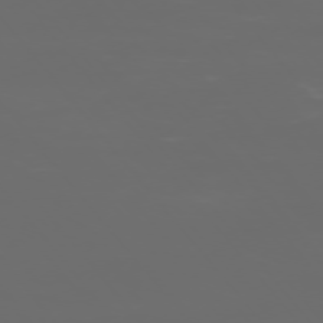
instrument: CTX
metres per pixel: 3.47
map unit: Ap
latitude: -76.2362
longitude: -74.6491
